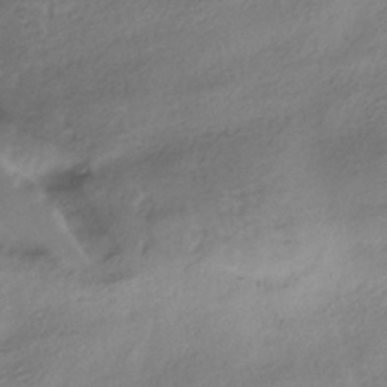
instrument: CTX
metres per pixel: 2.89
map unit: HNhu
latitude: -40.5574
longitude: 98.0850
